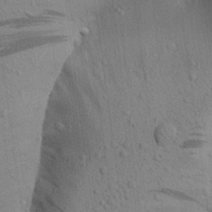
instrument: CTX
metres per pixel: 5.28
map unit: Aa
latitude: 22.6490
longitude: -144.4979
